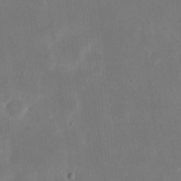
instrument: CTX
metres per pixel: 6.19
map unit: eHh
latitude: 20.8569
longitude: -70.9136
